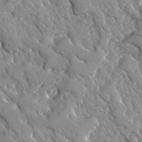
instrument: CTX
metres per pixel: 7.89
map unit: Ave
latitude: -10.9353
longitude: -118.7624
